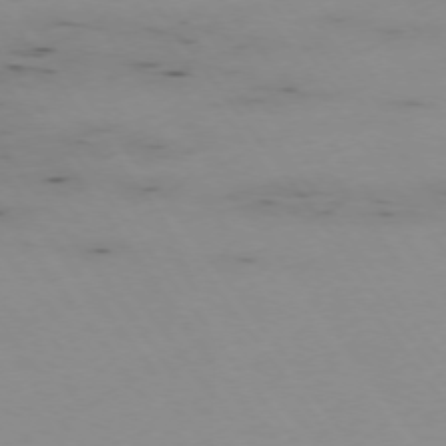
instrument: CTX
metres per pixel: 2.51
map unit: Hpe
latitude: -74.9731
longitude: 2.7841
